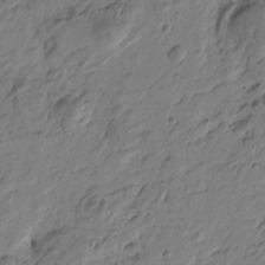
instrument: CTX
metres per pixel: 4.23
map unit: Htu
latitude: -3.8611
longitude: -178.6491
